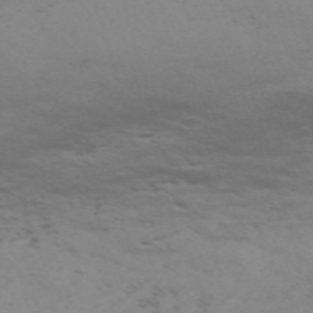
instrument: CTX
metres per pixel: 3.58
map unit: Nve
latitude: -59.3131
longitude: 56.1983
